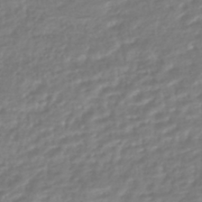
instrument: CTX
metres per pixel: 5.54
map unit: HNhu
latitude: -45.2943
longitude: 98.5951
